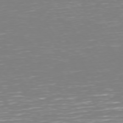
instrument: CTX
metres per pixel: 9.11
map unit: Hpe
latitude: 72.8758
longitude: -122.6113
